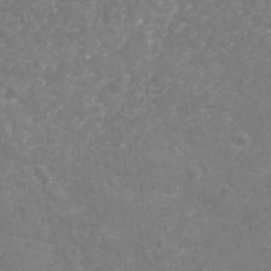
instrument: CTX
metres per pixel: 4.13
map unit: Nhu
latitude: -19.1431
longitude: -57.4993
